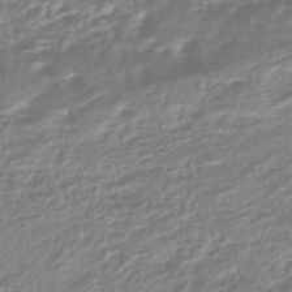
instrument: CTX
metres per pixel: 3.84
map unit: HNhu
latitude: -44.0472
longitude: 100.0094
